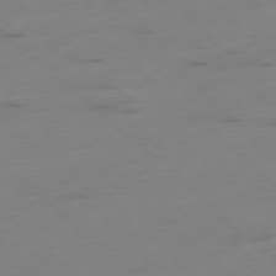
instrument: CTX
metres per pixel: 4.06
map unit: Ap
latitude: -78.6707
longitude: -61.4993
